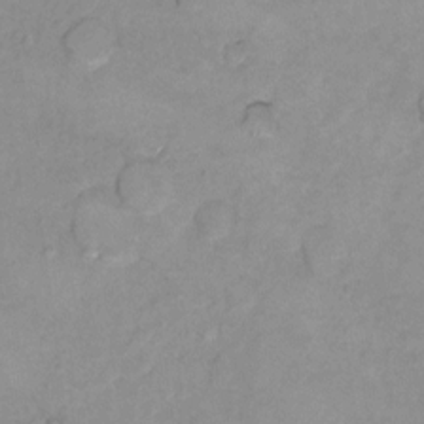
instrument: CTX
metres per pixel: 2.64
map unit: Hto
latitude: 7.8205
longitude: -35.6127
